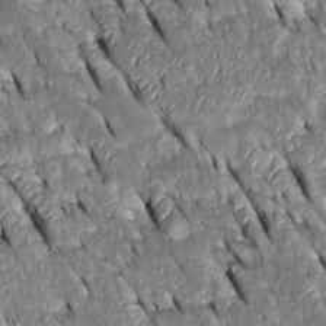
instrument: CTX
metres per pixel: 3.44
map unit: Htu
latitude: -0.3307
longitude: 148.8975
